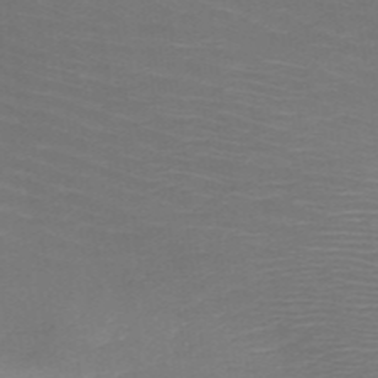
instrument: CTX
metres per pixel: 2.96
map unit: HNb
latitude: -49.8989
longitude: -45.3104
